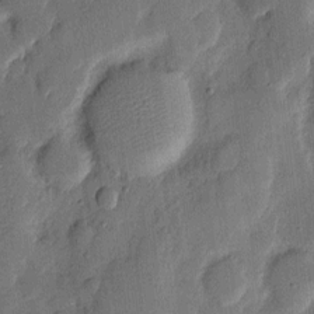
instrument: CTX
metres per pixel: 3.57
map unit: eHh
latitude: 6.1011
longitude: -71.1592
